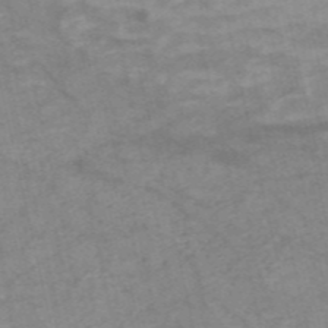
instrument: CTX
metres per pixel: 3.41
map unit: HNb
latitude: -54.1795
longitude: -43.5749
